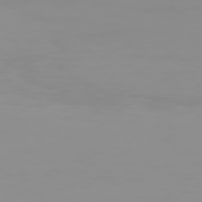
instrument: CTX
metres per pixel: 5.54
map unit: Hpe
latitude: 74.1200
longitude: -127.6127
